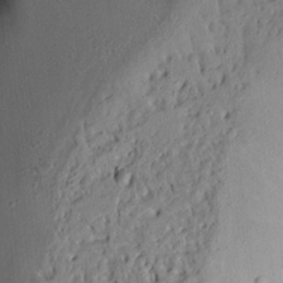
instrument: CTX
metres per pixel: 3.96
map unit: Aa
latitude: 13.6505
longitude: -139.9717
